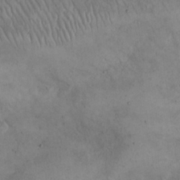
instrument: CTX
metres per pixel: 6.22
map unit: eHh
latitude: 21.3482
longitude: -61.4048
